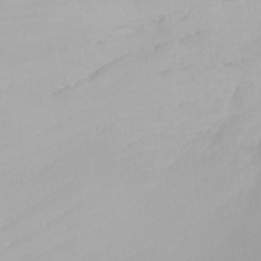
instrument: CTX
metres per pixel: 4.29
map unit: Nhu
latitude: -4.7085
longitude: -82.3467
